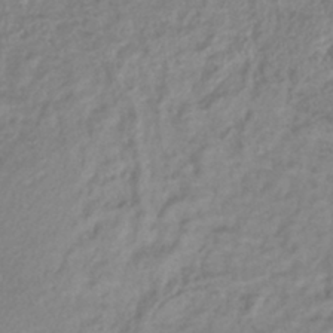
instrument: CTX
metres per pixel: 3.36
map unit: lHb
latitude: -40.9164
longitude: 73.2376
